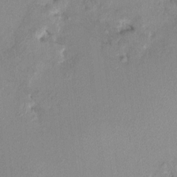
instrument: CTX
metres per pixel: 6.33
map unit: HNhu
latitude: 6.9703
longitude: 0.6519
